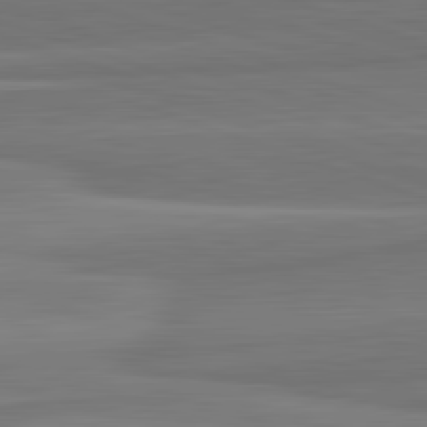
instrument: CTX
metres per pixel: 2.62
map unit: lApd
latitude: 82.4034
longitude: 168.1794
